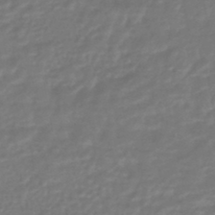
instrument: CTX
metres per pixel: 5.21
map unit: HNhu
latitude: -47.0864
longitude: 96.3495
